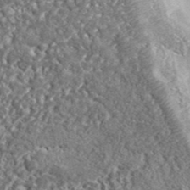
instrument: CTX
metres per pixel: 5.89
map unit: lHvf
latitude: 41.8016
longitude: -90.2711
